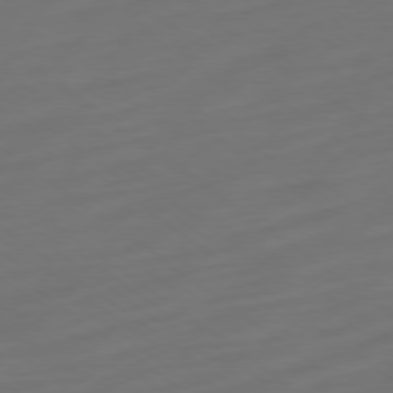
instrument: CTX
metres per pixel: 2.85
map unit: Ap
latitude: -78.8975
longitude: -67.7827
